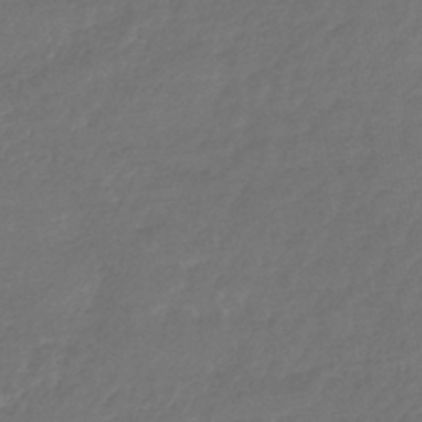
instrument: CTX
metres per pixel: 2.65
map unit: lHb
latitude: -43.8233
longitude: 68.0283
